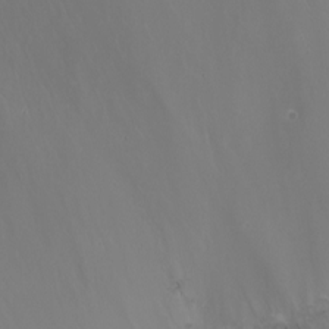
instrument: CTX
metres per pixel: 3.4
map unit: Nhu
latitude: -7.6533
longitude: -72.9892
